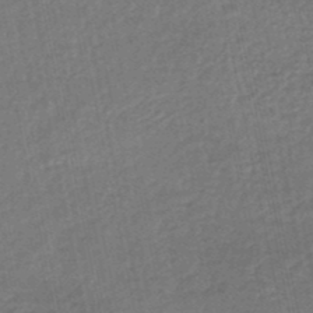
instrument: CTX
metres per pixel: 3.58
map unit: HNhu
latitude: -49.1809
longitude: 101.7477
